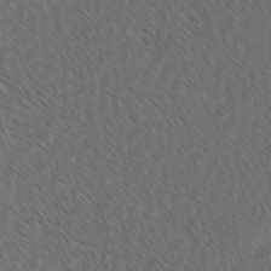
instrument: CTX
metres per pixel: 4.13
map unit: lAvf
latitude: -3.1620
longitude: -114.1199
